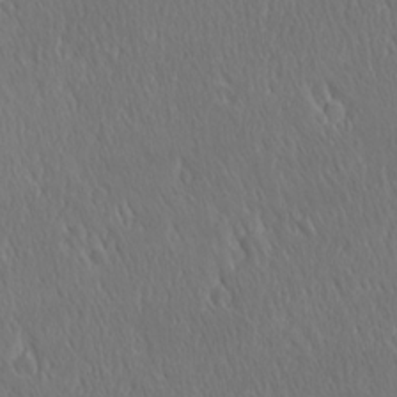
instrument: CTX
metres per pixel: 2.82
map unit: Ave
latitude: 21.2537
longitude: -136.9514
